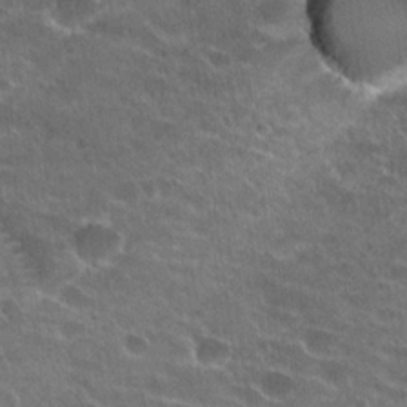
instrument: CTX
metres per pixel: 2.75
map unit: Hto
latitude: 22.1956
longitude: -39.9906
